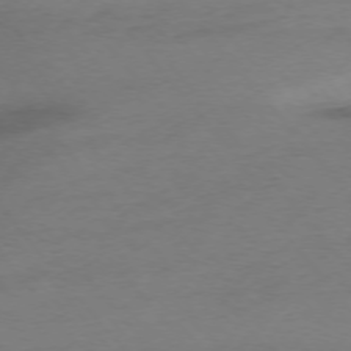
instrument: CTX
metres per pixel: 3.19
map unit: Ap
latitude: -75.8990
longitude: -72.4790
